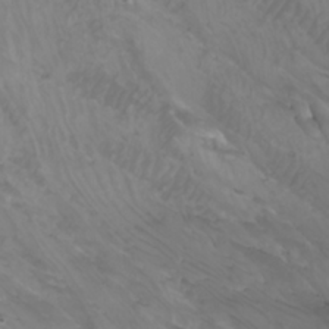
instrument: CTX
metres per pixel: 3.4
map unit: Htu
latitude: -4.9163
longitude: -89.1026
